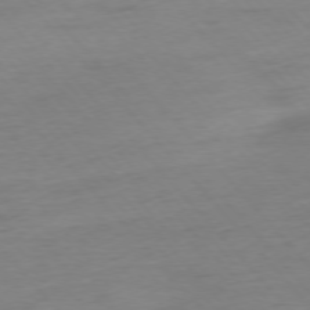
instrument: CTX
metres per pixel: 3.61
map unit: Hpe
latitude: -76.4251
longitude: -14.7625
